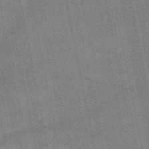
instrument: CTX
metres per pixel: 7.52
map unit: HNb
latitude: -52.1039
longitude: -42.3089
